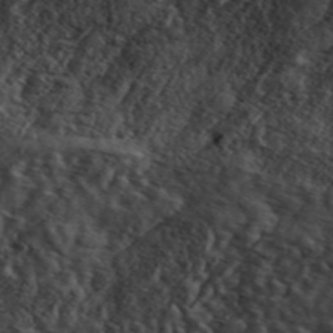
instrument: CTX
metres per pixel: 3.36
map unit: ANa
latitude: 49.5182
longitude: -81.5182
